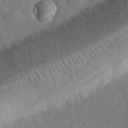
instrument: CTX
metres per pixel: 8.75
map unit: eHh
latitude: 30.6869
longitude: -78.1200
